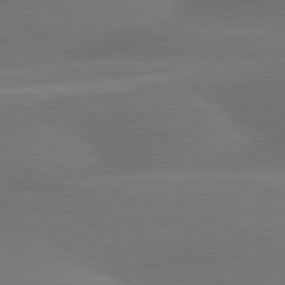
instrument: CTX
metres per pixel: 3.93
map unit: lApd
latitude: 79.7450
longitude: -88.9703
